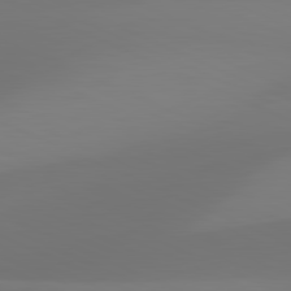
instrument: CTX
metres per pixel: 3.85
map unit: lApd
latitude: 81.7072
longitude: 128.6141
